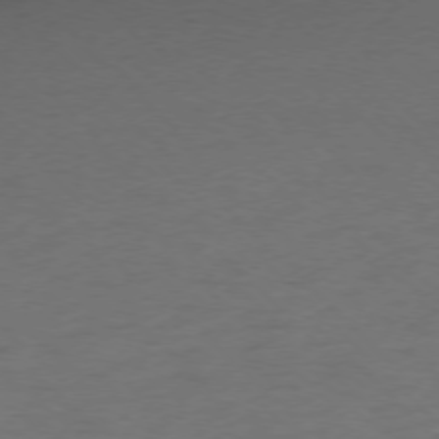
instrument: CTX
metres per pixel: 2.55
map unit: Ap
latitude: -76.7841
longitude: -70.8191
